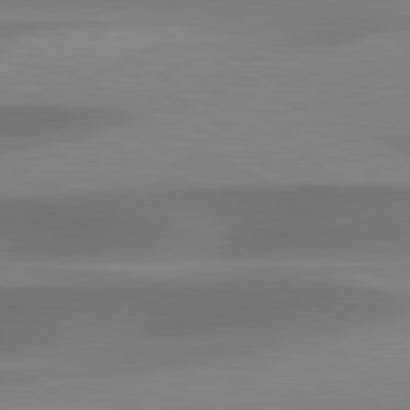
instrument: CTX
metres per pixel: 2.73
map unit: lApd
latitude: 79.7261
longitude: -93.8583
